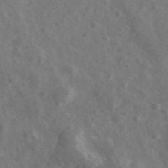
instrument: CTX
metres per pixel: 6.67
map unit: Ave
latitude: 38.5924
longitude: -107.1592
